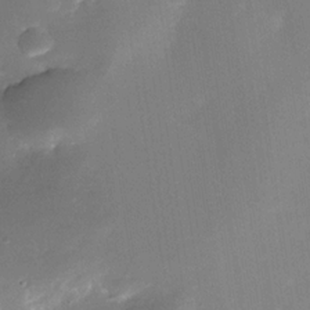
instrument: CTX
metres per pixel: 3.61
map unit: Nhe
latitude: -33.4266
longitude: -117.1592
